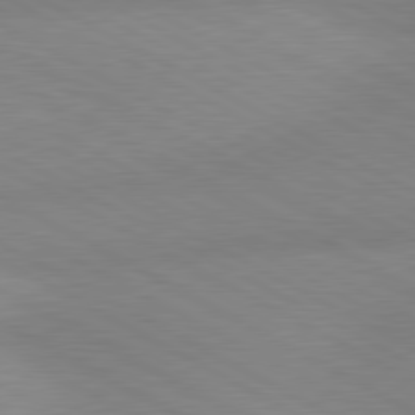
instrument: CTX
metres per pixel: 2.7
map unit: lApd
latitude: 80.5546
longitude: 124.8030
